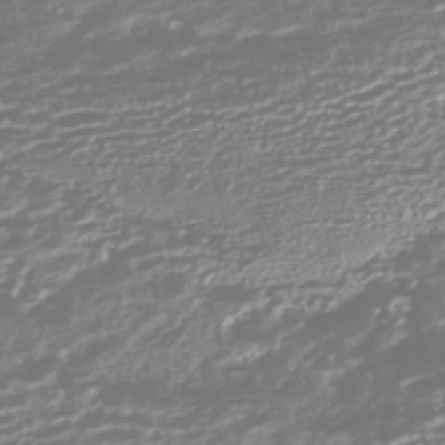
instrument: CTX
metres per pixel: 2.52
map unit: HNhu
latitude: -44.4440
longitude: 100.7841
